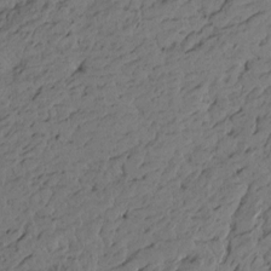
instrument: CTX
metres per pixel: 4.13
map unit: Htu
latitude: -6.0283
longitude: -179.4616
